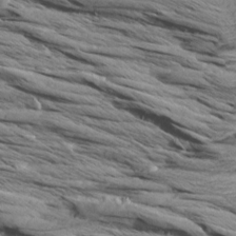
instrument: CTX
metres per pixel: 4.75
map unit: Aa
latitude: 8.5546
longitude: -137.9339
